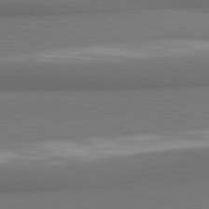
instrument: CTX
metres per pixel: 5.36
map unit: lApd
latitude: 81.5182
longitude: 170.7463
